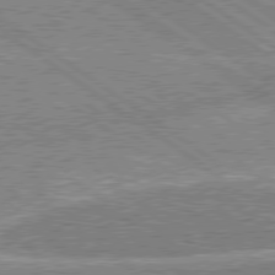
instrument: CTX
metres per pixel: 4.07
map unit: lApd
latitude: 79.0648
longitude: -157.6693
